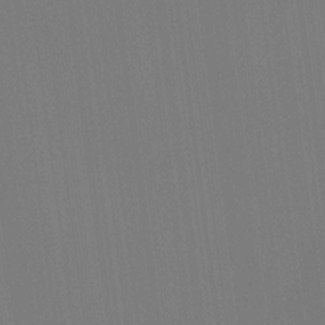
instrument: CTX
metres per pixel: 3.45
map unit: Hve
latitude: 18.7057
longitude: 149.8990
